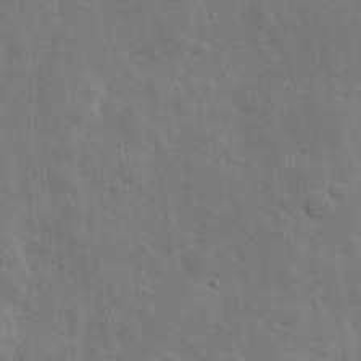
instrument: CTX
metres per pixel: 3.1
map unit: eHh
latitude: 6.8191
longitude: -72.3279
